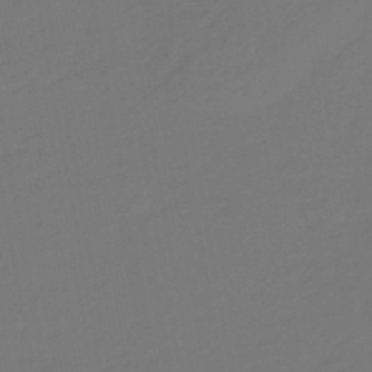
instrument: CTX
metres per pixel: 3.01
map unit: eHb
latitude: -47.2565
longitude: 88.5007
